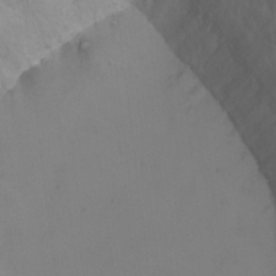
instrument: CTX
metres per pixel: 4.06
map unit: Ht
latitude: 1.2159
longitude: -35.3292
